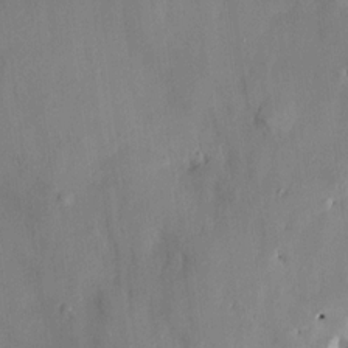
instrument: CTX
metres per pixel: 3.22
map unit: HNhu
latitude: 14.4601
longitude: 11.2943
